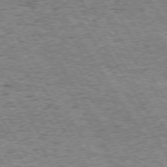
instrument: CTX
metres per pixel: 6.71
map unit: Hpe
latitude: 73.6316
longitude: -135.1403
